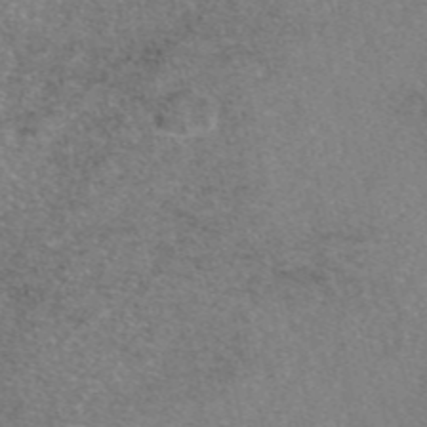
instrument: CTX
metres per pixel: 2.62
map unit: eAb
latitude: 46.9514
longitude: 107.9556
